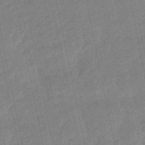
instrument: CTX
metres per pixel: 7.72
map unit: lHb
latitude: -49.5588
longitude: 80.6330
